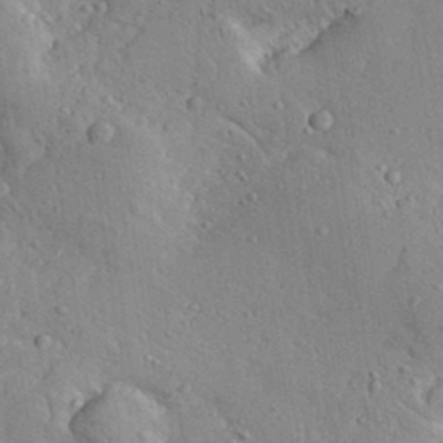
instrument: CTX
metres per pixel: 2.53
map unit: Aa
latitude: 32.0255
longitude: -132.9703
